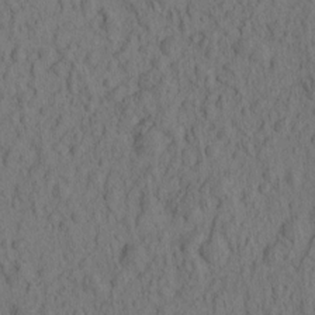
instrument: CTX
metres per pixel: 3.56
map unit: eHh
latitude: -2.1227
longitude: 17.2565
